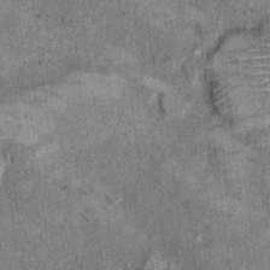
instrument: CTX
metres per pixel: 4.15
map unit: Hto
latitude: 10.3845
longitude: -36.2522
